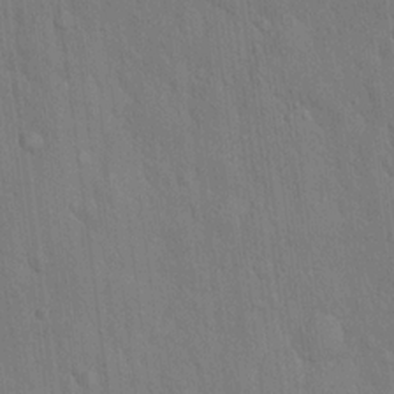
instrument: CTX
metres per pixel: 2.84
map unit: Hto
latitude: 16.6679
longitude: -57.7638
